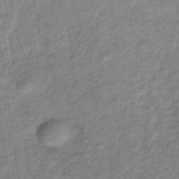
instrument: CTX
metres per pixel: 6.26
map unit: lHb
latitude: -32.3873
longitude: 64.7086
